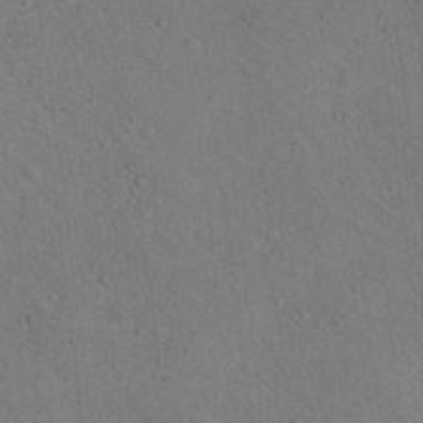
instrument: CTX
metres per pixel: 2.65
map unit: Nhu
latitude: 14.9892
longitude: -36.6869
